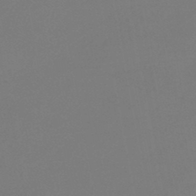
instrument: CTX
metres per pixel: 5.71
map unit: eHb
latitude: -45.4454
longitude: 86.0661
